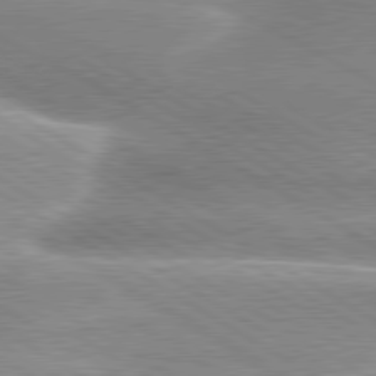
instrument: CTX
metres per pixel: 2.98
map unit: lApd
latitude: 80.1200
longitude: -135.4993
